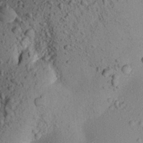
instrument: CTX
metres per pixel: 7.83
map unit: Aa
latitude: 21.9339
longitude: -147.9151
